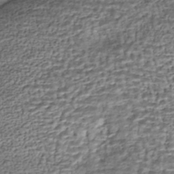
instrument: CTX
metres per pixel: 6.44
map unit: HNhu
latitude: -43.9367
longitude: 106.1795
